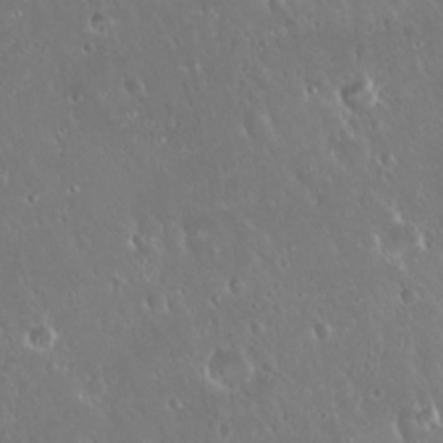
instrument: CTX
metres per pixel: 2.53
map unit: Hto
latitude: 19.2159
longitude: -57.6882
